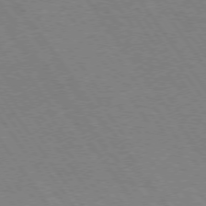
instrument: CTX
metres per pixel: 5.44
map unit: Hpe
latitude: 74.0633
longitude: -141.1214
